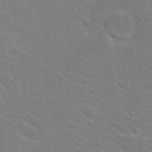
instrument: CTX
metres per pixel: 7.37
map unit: Hto
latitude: 19.0269
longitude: -37.5182
